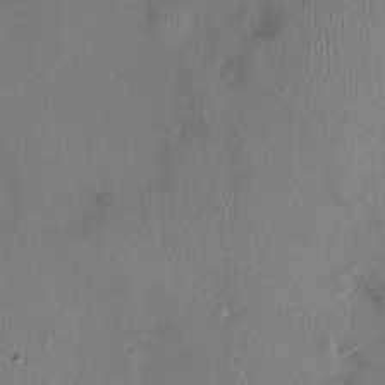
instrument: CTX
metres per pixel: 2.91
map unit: Nhu
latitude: -0.6141
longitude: -15.3104
